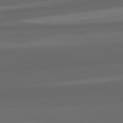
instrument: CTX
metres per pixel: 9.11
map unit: lApd
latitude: 82.2333
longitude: -171.1403
